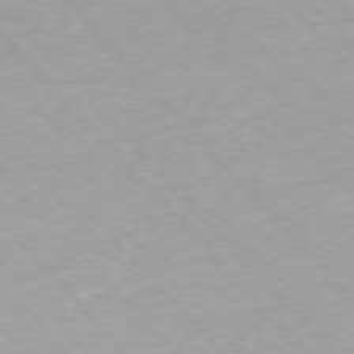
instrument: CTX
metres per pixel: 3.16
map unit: Ap
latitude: -76.4062
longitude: -89.7828
